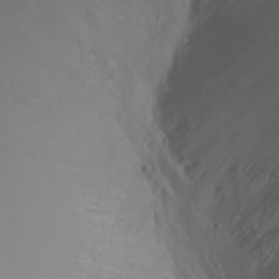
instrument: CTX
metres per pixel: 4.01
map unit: Nhu
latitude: -8.4629
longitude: -82.4601
